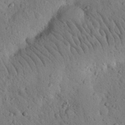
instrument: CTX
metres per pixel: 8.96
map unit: Nhu
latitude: 21.9528
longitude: -76.4034
